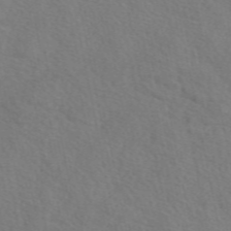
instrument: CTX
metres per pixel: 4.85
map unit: eAb
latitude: 50.0633
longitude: 119.5210
